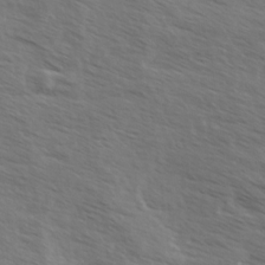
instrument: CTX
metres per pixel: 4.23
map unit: Ave
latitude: 13.5938
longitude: -102.0633
